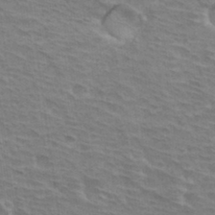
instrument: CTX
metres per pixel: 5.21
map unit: Hto
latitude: 33.2159
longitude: -44.3845
